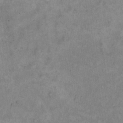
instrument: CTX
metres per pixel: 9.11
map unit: Hto
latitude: 11.9717
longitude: -60.5734
